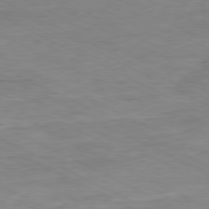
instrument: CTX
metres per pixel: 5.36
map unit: Ap
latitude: -80.4251
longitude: -75.7450
